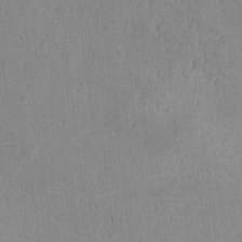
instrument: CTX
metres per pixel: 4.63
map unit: lAvf
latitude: -5.9367
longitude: -114.9702
